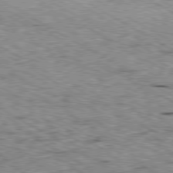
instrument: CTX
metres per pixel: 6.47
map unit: Ap
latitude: -80.4629
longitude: -50.8380
